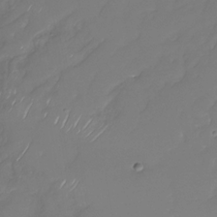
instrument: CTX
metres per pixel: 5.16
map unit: Nhu
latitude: -29.9556
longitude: -63.5938
